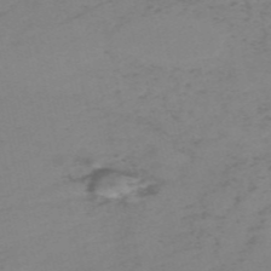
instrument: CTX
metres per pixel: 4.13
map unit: HNb
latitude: -55.4455
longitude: -46.9514
